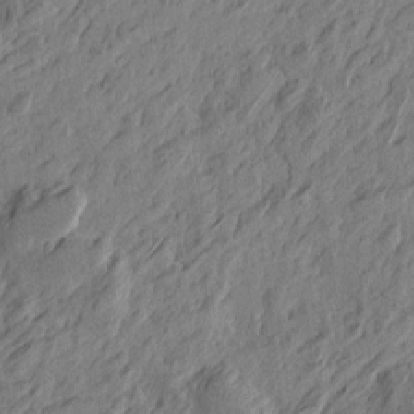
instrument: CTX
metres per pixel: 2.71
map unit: Htu
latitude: -5.0108
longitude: -178.9514
